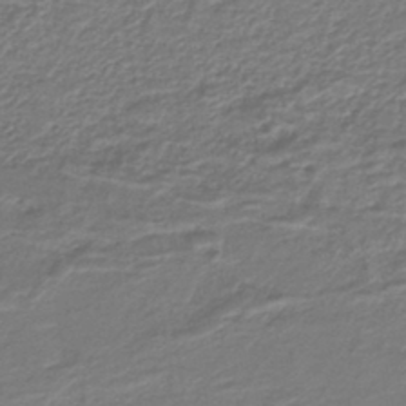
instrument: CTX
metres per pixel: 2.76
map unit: lHb
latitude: -41.6533
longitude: 51.9178
